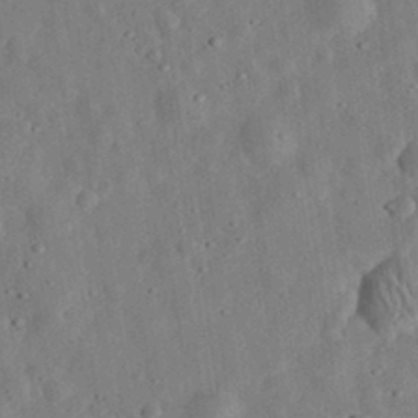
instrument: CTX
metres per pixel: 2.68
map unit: eHh
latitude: 33.1214
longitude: -75.6127
